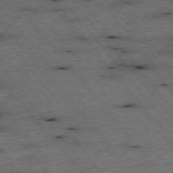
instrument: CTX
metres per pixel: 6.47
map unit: Hpe
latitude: -75.4644
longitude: -16.9325
